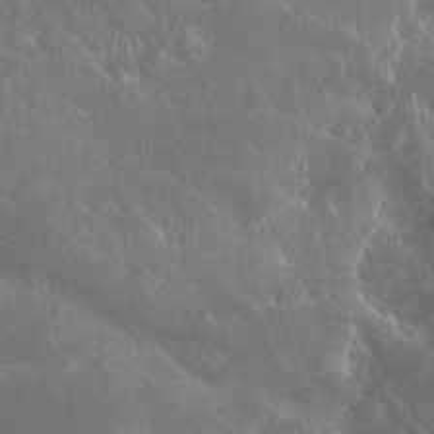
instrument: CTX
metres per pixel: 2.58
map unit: Htu
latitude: -1.5022
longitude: -76.3467
